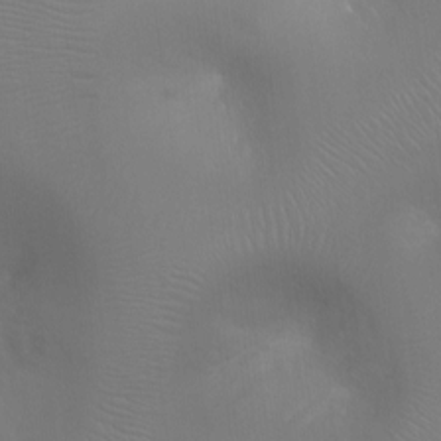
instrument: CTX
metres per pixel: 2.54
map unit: Ht
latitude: -15.0487
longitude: -40.6490
